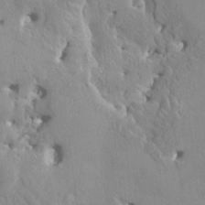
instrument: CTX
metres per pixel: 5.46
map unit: HNhu
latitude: 3.8394
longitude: 6.6140
